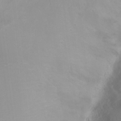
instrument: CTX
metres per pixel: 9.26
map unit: Ht
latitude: -1.1432
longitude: -45.7260
